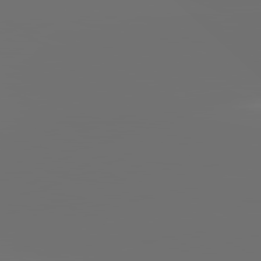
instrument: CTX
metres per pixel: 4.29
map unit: lApd
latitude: 81.8961
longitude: -164.2523
